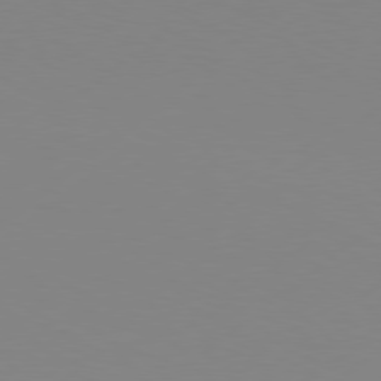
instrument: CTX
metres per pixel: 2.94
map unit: Hpe
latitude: 77.7449
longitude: -130.6113
